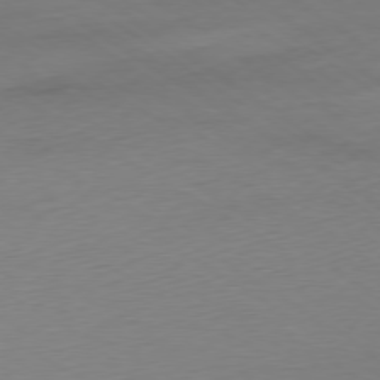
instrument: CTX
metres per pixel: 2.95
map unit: Ap
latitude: -78.1416
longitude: -58.9325
